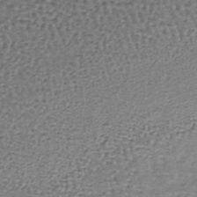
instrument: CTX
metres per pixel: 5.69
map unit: lHb
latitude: -37.3320
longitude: 59.4265
